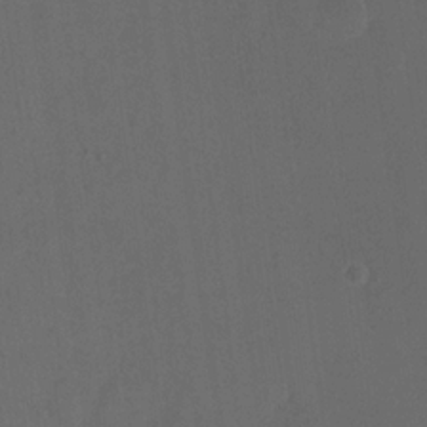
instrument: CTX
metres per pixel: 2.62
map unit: eHh
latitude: 19.0458
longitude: -64.8191
